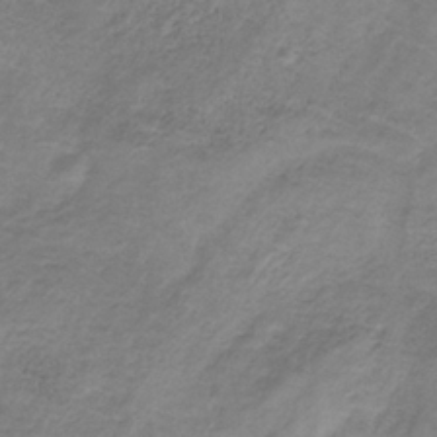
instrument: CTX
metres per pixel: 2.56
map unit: HNb
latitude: -32.2362
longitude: 60.4818
